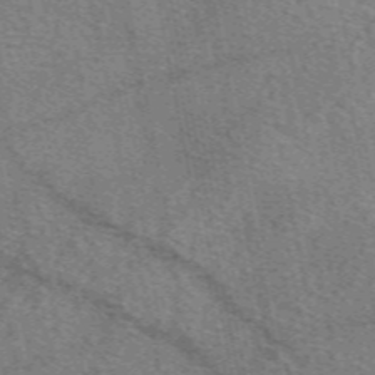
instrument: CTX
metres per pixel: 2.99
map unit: eAb
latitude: 50.5167
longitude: 115.5210
